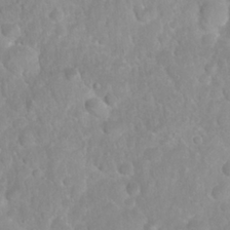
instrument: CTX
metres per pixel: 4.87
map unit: Nhu
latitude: 26.9703
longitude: -63.5938
